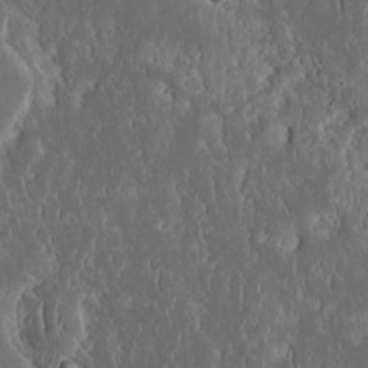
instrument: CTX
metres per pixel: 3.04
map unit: eHh
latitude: 15.9717
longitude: -73.3293
